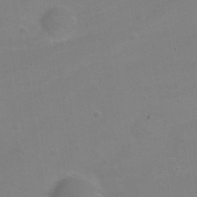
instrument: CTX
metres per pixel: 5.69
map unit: Ht
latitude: 0.4034
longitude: -45.7072
